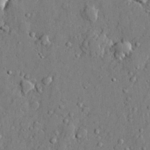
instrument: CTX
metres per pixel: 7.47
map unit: lHvf
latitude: 21.5182
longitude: 144.0094
